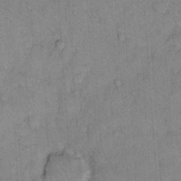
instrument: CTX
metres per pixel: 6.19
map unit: Hto
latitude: 10.5924
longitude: -61.7260
